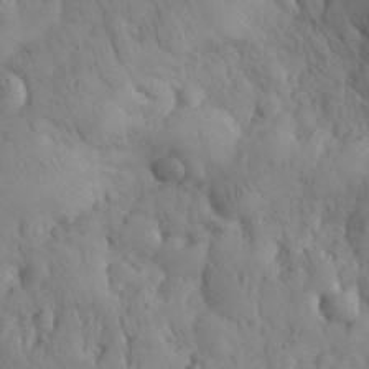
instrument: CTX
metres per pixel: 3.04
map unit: eHh
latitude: 30.8947
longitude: -67.9717
